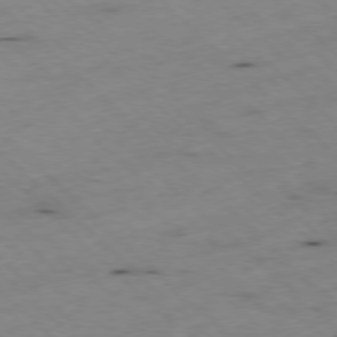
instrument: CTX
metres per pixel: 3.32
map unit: Ap
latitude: -77.6911
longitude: -60.7057
